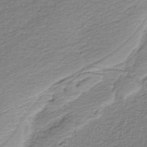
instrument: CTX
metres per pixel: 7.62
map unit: HNb
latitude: -37.3509
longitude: 53.5588
